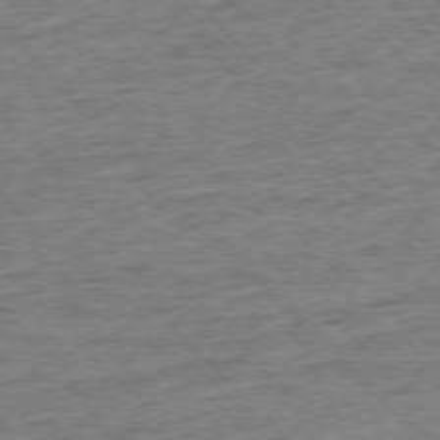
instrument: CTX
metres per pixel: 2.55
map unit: Ap
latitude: -76.3117
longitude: -92.0633
